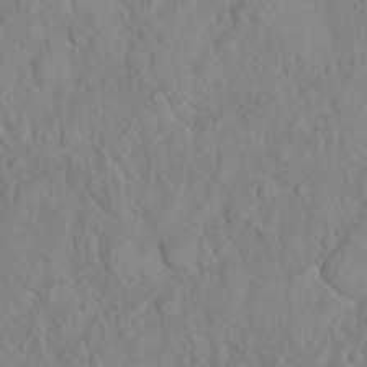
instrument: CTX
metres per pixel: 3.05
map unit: Nhu
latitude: 27.2348
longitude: -65.7639
